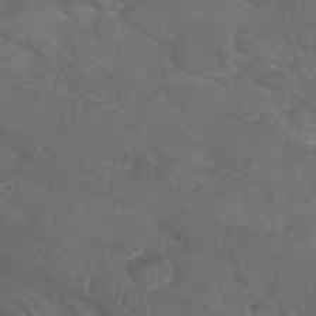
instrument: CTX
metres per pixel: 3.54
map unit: Nhu
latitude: 25.0458
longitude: -53.0459
